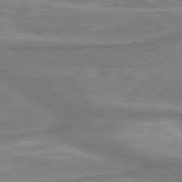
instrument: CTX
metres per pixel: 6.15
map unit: lApd
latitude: 80.1956
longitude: -177.5371
